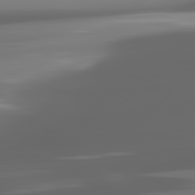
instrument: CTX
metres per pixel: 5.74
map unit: lApd
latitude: 81.8583
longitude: -136.5924
